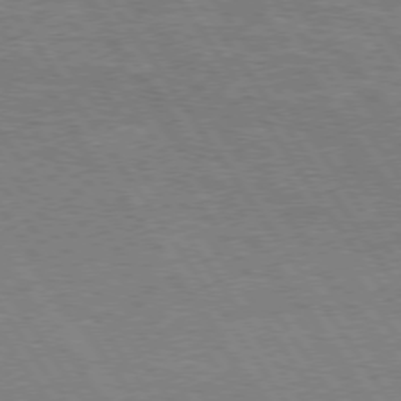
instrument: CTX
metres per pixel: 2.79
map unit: Hpe
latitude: 74.9892
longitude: -141.9528
